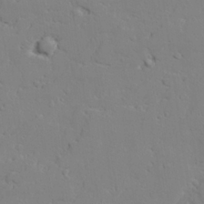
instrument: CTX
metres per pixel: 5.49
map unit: lAvf
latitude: 25.4804
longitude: -109.8205
